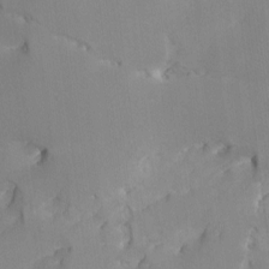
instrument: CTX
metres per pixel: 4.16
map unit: Ave
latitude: -9.4265
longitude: -117.3671
